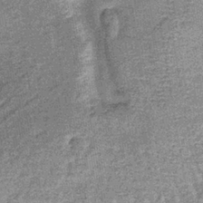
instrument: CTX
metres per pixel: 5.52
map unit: lHb
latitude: -37.3698
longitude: 65.7667
